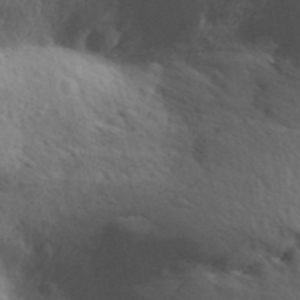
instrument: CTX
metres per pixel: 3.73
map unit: Aa
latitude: 31.3293
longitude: -146.3279
